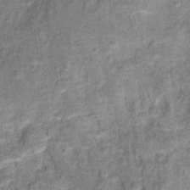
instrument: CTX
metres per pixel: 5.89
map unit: Ht
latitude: 10.1767
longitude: -39.2159
